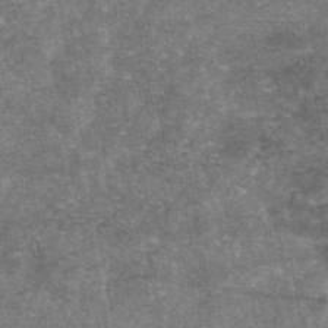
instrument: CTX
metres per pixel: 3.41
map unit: eAb
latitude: 46.9136
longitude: 121.1242
